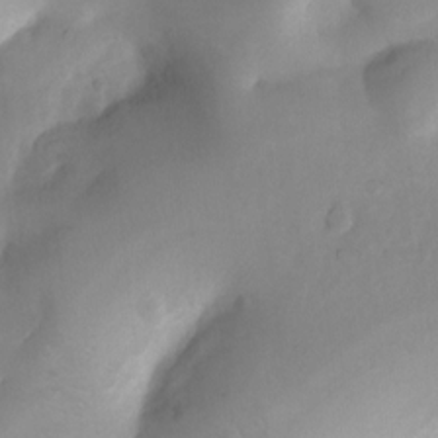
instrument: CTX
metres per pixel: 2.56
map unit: Nhu
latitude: 7.6694
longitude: -22.5546
